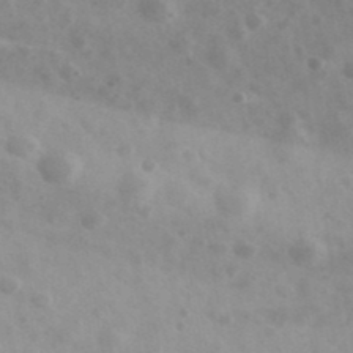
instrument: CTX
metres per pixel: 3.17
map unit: Ave
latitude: 39.4048
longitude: -106.8947
